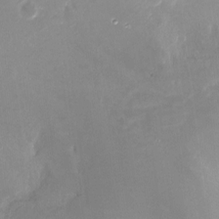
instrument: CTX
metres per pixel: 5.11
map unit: Ht
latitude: -16.6141
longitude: -44.6301
